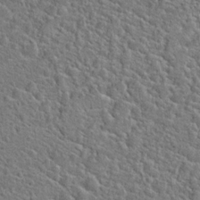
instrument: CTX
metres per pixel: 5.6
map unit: Hto
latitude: 20.5168
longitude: -44.5357
